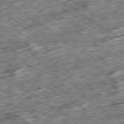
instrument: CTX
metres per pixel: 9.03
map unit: Ap
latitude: -79.6721
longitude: -84.6491
